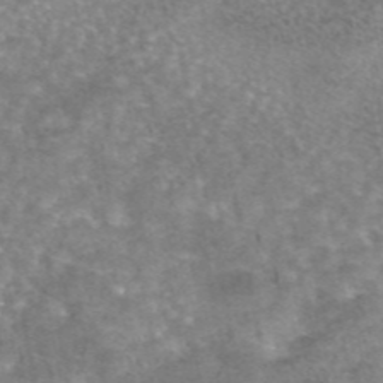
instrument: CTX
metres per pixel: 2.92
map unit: eAb
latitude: 45.3104
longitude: 104.5951
